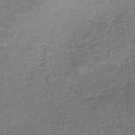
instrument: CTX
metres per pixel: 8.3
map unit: lHb
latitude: -39.7289
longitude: 59.9367
